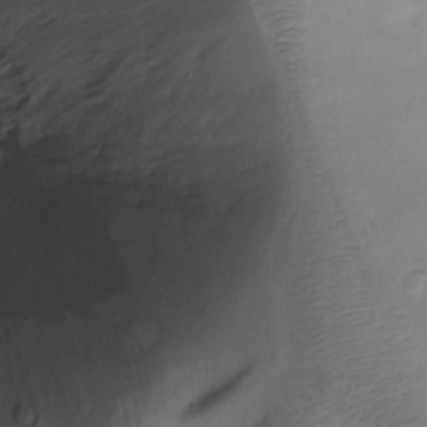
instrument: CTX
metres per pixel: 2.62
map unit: Ht
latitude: -7.6722
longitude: -34.9891
